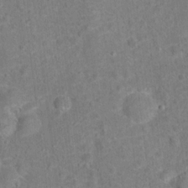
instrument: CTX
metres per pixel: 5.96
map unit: Hto
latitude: 15.3482
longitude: -41.8583
